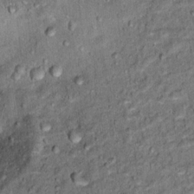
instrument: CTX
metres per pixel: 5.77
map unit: Hto
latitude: 15.3482
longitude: -38.2900
